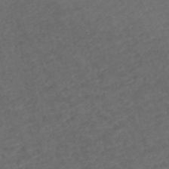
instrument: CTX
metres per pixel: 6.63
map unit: ANa
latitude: 42.7246
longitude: 27.6721
